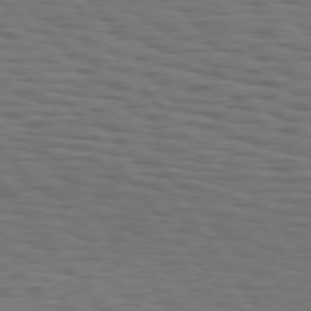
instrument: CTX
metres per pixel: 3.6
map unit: Hpe
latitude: 75.0458
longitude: -134.1011
